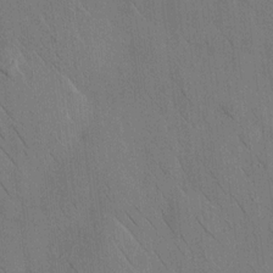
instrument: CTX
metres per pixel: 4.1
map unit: HNhu
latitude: 12.2334
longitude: 10.4629
